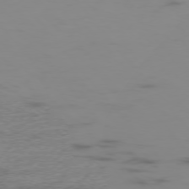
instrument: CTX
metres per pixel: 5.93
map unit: Hpe
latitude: -76.3873
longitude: -10.9325
